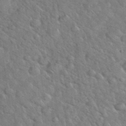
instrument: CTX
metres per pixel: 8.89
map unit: eHh
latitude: 37.6694
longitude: -65.0080
